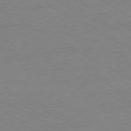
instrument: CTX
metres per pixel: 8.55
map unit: Ap
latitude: -80.8786
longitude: -87.0458
